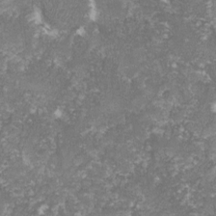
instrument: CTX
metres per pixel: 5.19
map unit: lHvf
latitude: -16.0661
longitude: -99.4804
